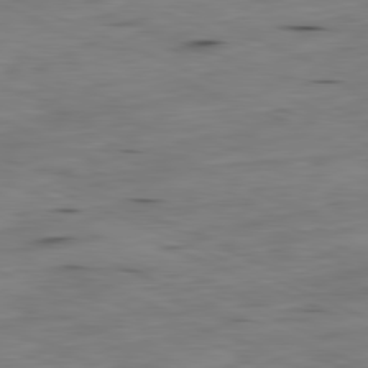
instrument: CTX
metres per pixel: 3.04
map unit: Ap
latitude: -81.8612
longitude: -68.9514
